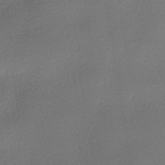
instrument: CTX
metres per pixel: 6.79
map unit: HNhu
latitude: -39.6344
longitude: 94.9730
